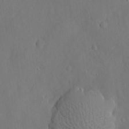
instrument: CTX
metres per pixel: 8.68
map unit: eHh
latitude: 4.8947
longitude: -75.0647
